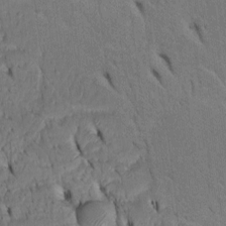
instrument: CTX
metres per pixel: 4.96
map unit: Htu
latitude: -3.6910
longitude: 152.2172
